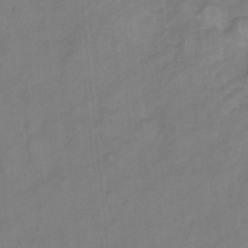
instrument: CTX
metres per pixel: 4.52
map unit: Hto
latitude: 7.5560
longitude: -37.9906
